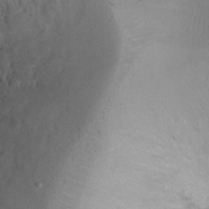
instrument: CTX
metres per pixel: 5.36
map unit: Nhu
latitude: 3.3292
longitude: -24.9135
